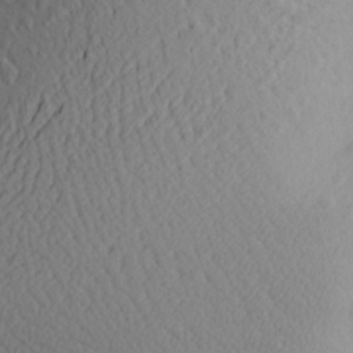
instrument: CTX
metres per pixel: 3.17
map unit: Aa
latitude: 23.8016
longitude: -145.8394
